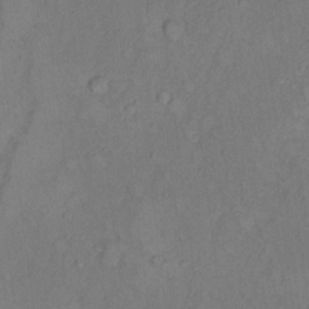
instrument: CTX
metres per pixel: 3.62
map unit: Hto
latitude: 7.8394
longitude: -59.9906
